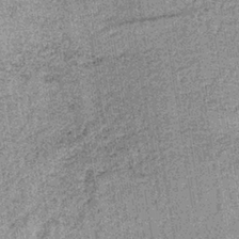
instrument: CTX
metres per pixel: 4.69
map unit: lHb
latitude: -36.2172
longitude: 64.1984
